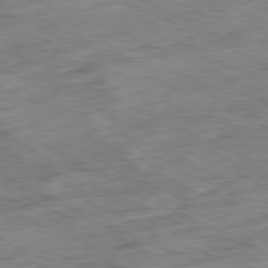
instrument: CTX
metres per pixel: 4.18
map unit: Ap
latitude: -81.0487
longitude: -87.2915
